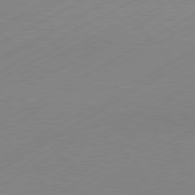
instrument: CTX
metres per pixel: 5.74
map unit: Hpe
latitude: -81.6533
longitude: 14.1606
